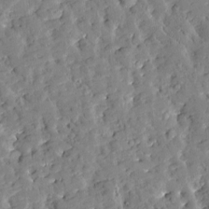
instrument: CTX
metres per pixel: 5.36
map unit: Htu
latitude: -2.7274
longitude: 174.6518
